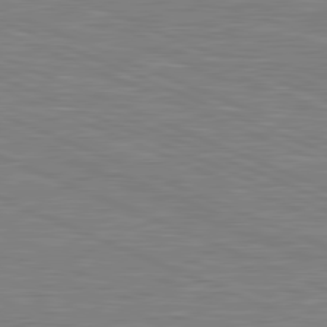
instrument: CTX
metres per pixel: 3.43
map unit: lApd
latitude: 81.3859
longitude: -171.6316
